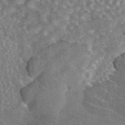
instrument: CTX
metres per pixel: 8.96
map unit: eAb
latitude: 45.1214
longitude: 107.3321
